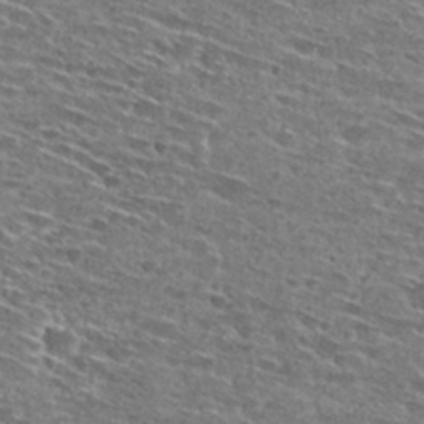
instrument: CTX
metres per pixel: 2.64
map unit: Hto
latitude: 28.2711
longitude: -46.4790
